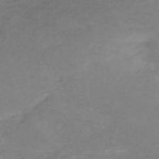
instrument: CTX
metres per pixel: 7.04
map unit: HNb
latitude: -54.8219
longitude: -48.8191
